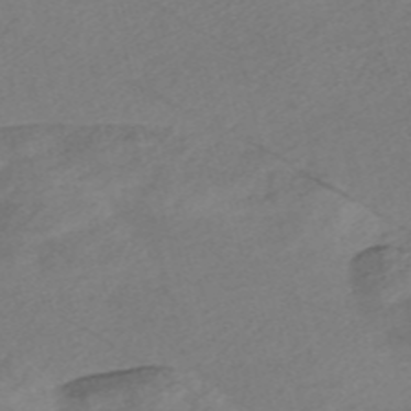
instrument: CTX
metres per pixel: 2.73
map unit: Nve
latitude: -57.4265
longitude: 53.6721
